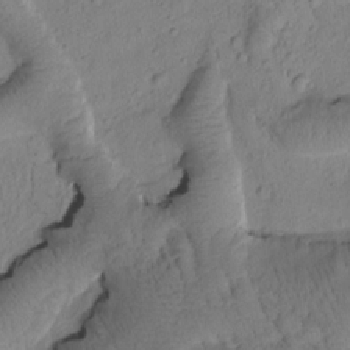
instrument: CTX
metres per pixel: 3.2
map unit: Htu
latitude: -0.5385
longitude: 174.7463
